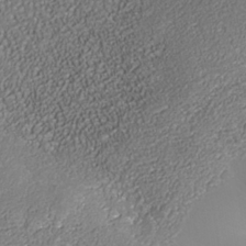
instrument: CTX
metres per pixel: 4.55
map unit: Nhe
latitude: -37.3698
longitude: -89.0270
